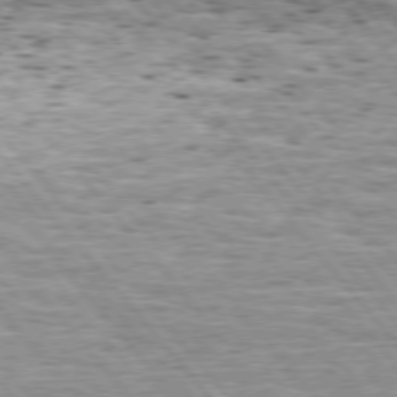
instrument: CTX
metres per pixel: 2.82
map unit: Hpe
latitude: 75.1592
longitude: -139.6316
